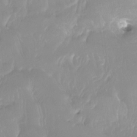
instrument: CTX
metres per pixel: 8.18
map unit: Htu
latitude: -12.9920
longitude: -49.7261
